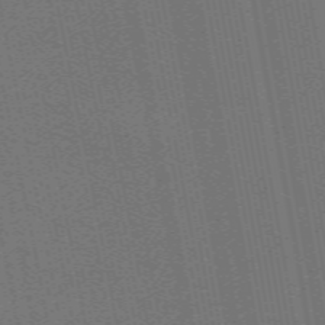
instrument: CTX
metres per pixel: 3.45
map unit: ANa
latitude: 51.9150
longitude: -70.6112
